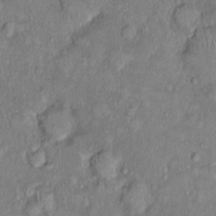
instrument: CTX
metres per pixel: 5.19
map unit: Nhu
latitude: 0.8947
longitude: -14.5924
